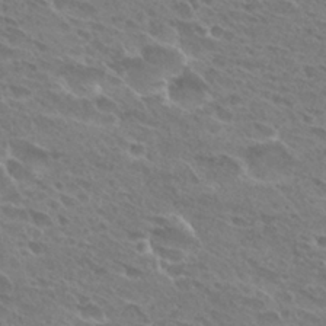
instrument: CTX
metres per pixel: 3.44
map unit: Hto
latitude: 27.6505
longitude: -39.4426
